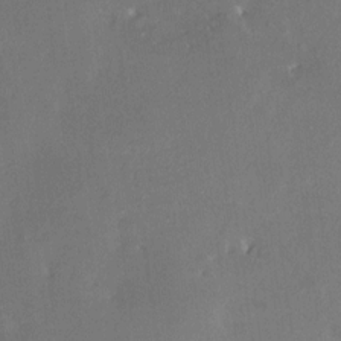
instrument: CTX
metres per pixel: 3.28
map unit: HNhu
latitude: 7.1781
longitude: 3.1242
